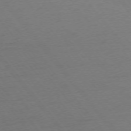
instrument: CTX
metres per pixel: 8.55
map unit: Ap
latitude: -74.9731
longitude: -70.8002
